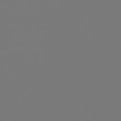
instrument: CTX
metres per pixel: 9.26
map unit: Hpe
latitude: 76.8380
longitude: -137.2537
